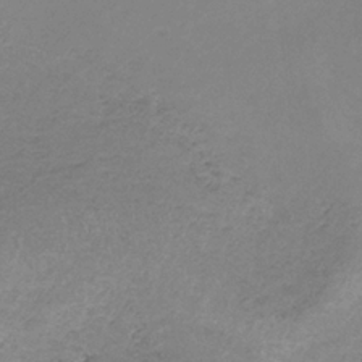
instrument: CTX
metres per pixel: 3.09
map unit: HNb
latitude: -33.1243
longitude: 60.7085
